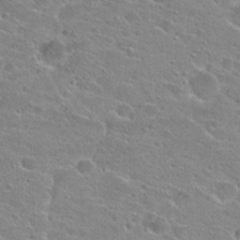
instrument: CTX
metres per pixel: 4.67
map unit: Hto
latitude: 24.1388
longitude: -43.7639
